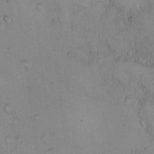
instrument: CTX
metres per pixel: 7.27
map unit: Hto
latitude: 11.1970
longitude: -58.2334
